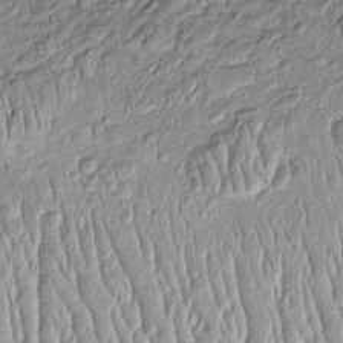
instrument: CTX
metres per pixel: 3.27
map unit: Htu
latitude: -4.8030
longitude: 158.9164
